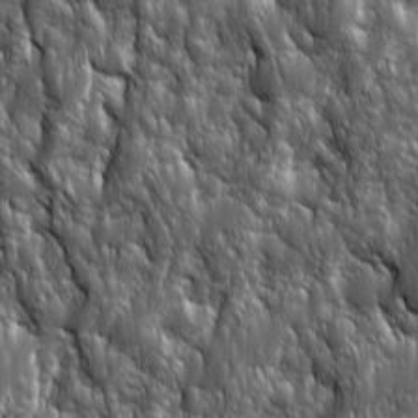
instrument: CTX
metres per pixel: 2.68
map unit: Ave
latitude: 15.8773
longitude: -133.7072
